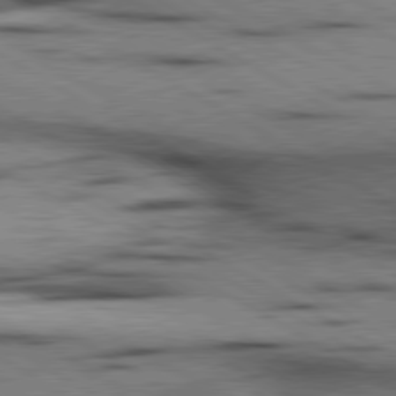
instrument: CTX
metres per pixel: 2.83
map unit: lApd
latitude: 80.0633
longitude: 162.4440
